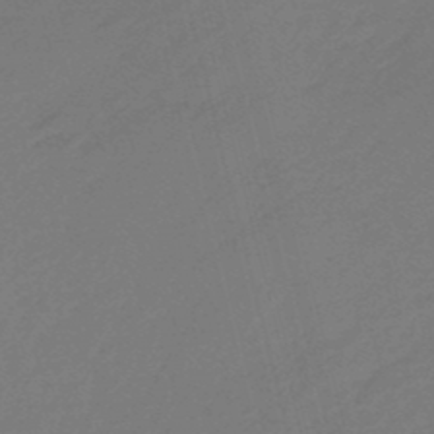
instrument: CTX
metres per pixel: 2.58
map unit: eHb
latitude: -47.0297
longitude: 86.9353
